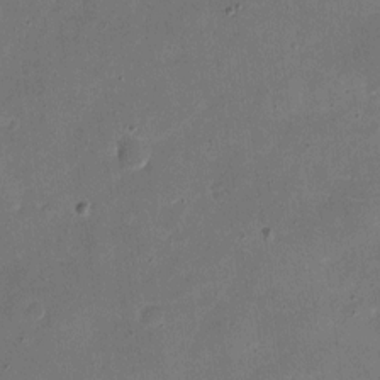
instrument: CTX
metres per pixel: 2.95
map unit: eHh
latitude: 4.7435
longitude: -66.6679
